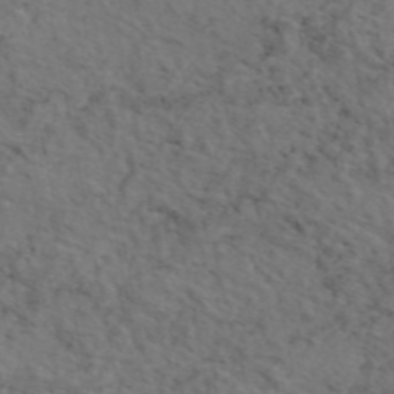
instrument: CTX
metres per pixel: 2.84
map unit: eAb
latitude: 46.3279
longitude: 118.4062
